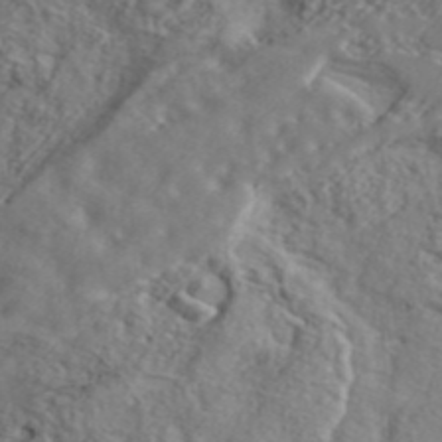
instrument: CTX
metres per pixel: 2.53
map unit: ANa
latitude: 43.0459
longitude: 48.8219
